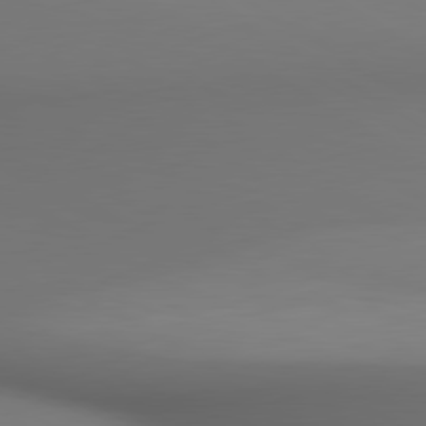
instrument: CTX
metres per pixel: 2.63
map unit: lApd
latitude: 80.4601
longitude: 138.1984
